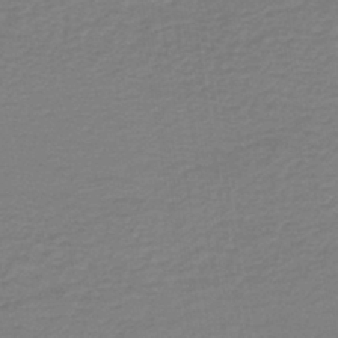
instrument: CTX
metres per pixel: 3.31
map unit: lHb
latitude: -41.5021
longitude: 52.4440
